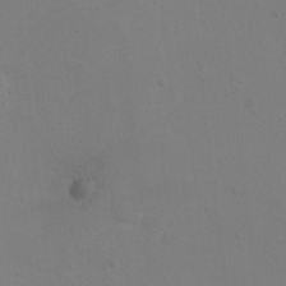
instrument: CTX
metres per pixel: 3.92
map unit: Ht
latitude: 3.1781
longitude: -28.6490
